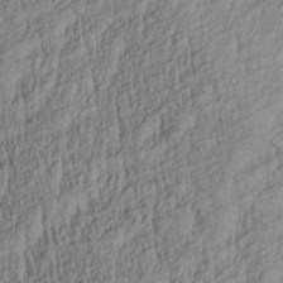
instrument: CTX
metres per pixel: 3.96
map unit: Aa
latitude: 27.7639
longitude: -136.0255
